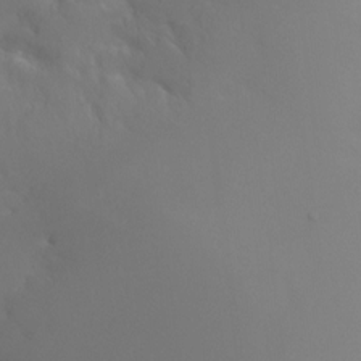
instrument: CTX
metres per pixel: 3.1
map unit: Nhu
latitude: -16.7464
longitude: -47.9339
